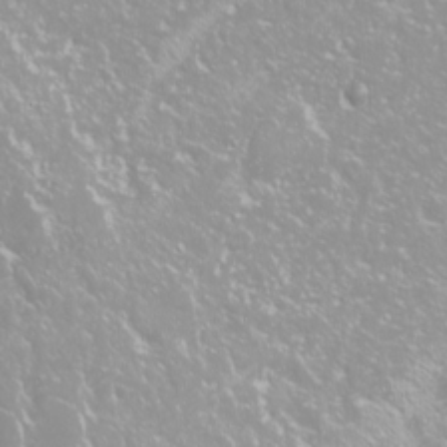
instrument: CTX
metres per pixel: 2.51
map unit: Nhu
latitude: -9.0864
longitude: -70.5357
